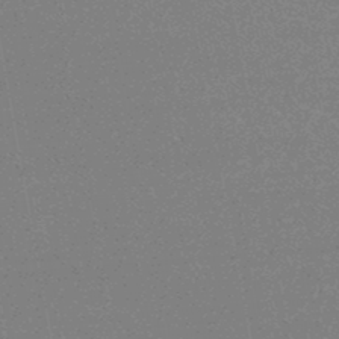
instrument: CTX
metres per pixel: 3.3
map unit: HNhu
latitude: -46.5007
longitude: 99.6722
